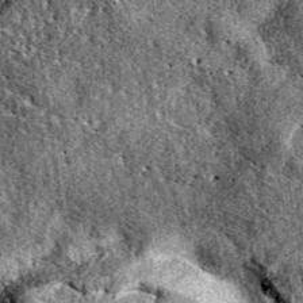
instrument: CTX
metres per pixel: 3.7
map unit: eAb
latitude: 39.7827
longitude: 111.1431
